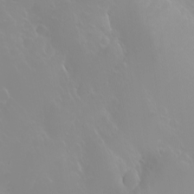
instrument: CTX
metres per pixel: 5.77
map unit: Nhu
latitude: -6.5951
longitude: -88.4979
